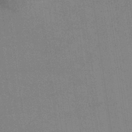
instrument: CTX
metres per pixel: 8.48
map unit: eHb
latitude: -36.8786
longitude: 76.4062
